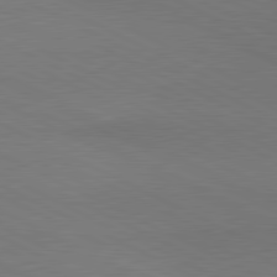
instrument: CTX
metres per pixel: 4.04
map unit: lApd
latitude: 81.1025
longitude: 148.9353
